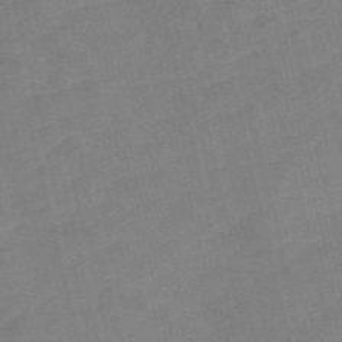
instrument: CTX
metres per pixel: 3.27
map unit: Nve
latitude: -58.5384
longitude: 50.8786
